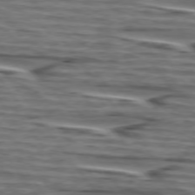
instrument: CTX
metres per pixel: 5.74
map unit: lApd
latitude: 75.2537
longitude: -71.7261
